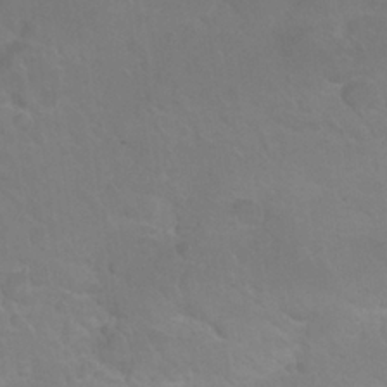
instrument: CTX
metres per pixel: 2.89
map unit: Nhu
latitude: 24.3089
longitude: -53.1970
